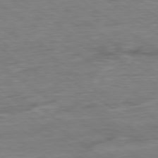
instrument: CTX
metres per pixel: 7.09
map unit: Ap
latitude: -80.1417
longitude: -80.4412
